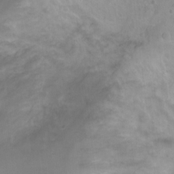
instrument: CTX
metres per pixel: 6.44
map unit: Nhu
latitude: 3.1781
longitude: -15.5560
